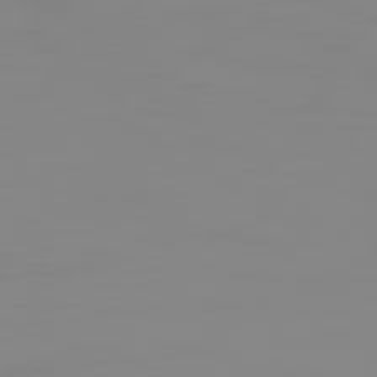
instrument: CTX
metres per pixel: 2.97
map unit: Hpe
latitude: 75.0647
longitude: -128.5923
